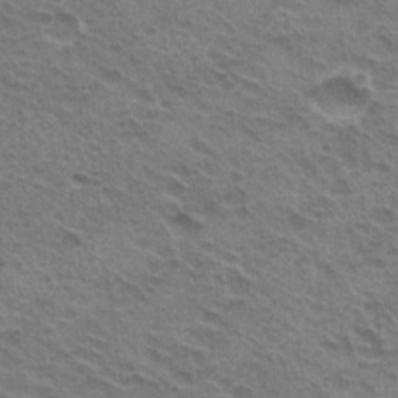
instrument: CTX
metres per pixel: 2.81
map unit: Hto
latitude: 21.8206
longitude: -31.8017
